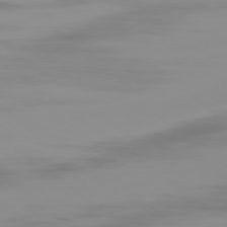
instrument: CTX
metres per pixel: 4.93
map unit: Ap
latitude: -79.1053
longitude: -95.9150
